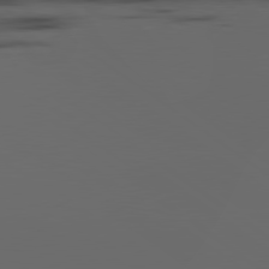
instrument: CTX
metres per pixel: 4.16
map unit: lApd
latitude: 79.8206
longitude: 159.5588
